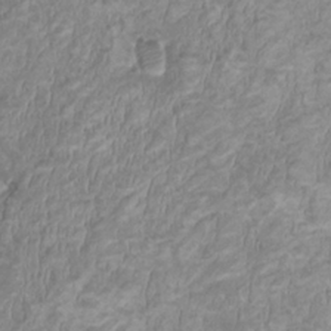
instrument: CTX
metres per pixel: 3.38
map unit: HNhu
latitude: 2.1955
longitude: -2.8569
